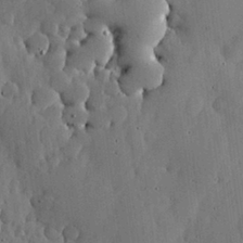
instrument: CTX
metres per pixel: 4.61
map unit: lHvf
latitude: 17.8772
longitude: -113.8583
